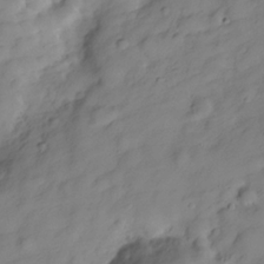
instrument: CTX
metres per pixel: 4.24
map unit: Hve
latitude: -28.5763
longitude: 93.3132
